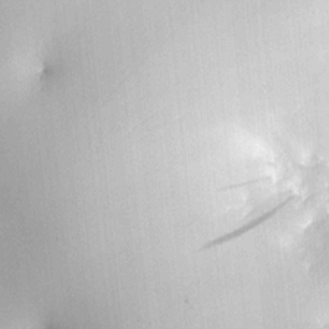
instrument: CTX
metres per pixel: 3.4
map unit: HNhu
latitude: 6.8758
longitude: 14.6897
